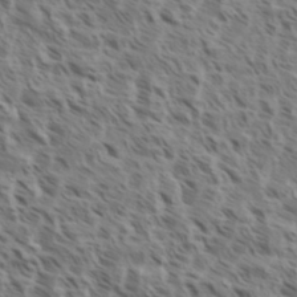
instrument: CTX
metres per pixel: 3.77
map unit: eHh
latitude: 35.3670
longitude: -138.8947
